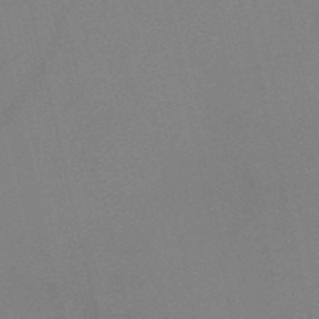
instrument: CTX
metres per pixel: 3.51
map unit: HNb
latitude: -53.4643
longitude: -50.0822
